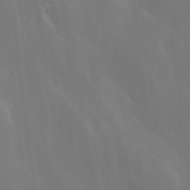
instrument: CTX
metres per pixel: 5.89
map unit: Ave
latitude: 13.1970
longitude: -104.9514
